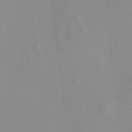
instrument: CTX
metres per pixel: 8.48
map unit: HNhu
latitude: 11.5560
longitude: 10.7274
